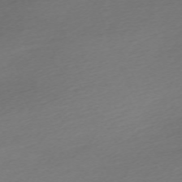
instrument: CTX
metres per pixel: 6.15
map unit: Nhu
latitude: -67.8611
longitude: 39.7478
